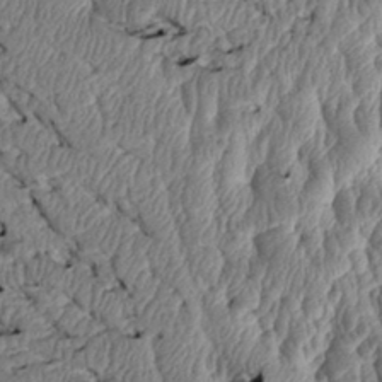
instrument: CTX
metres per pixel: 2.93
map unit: Htu
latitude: 2.6301
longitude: 149.8990
